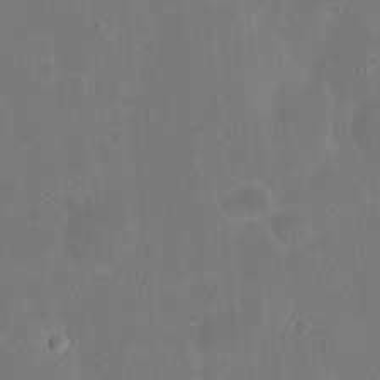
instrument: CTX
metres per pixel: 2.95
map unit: eHh
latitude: 20.9892
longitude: -62.9892
